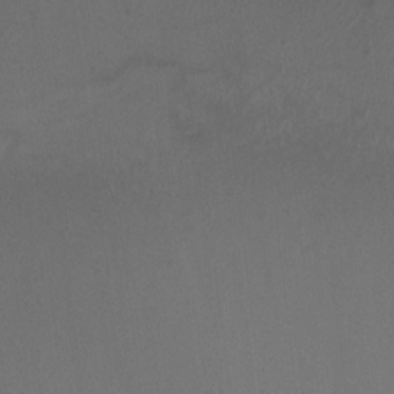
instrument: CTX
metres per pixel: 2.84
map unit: Ht
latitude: -11.3321
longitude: -34.9324
